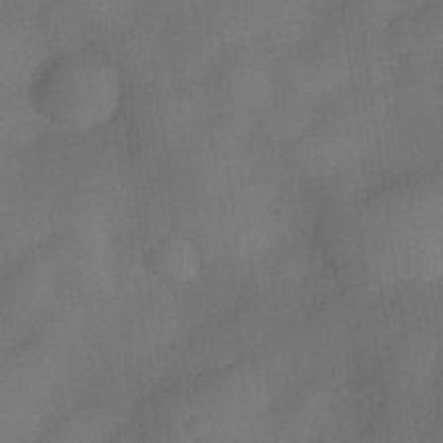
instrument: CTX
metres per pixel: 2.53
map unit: Nve
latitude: -27.5210
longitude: -148.2334
